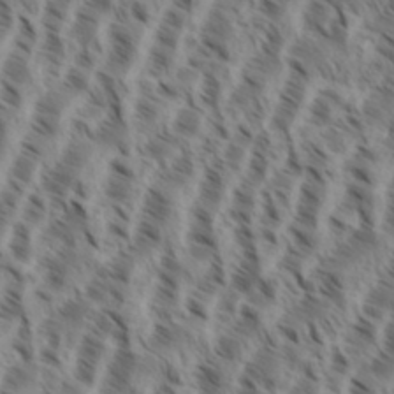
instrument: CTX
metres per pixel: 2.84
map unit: eHh
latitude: 35.2348
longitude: -138.6490
